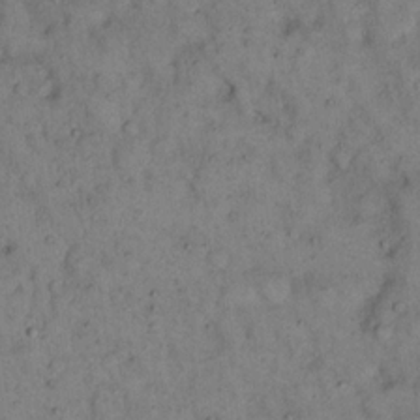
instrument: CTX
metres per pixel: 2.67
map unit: eHh
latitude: 16.1200
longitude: -62.2523
